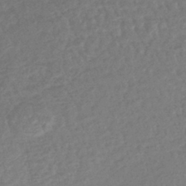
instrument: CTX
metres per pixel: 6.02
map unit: lHb
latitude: -41.3698
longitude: 72.8030
